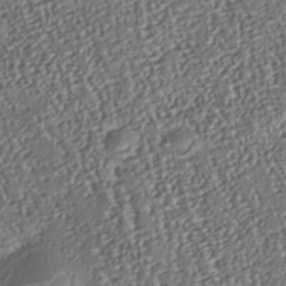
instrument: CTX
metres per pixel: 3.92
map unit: Nhu
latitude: -37.8233
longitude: -80.5546
